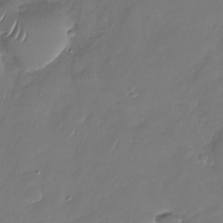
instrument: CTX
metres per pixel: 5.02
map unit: Nhu
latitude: -27.8611
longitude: -65.1403
